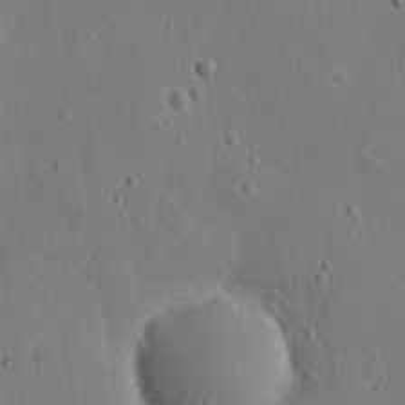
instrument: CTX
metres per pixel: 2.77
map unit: Nhu
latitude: 18.9324
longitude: -74.0255
